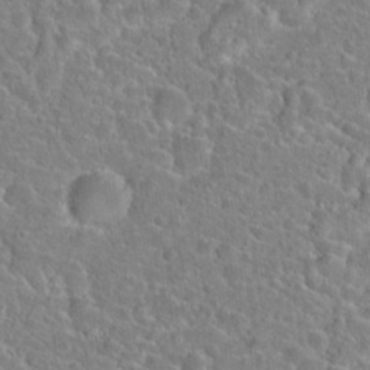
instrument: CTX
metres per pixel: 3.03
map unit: Hto
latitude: 23.1970
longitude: -45.7449
